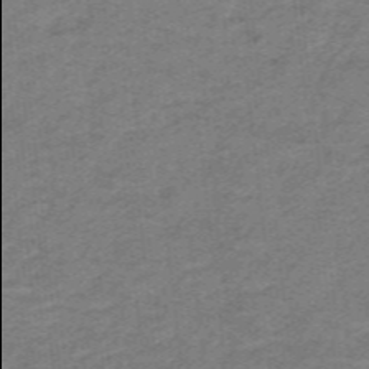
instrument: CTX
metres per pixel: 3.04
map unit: lHb
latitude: -41.1053
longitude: 54.0094
